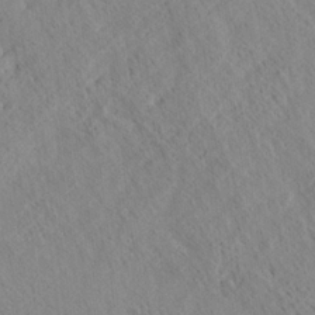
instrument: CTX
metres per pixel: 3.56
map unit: Ave
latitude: 21.2537
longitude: -140.1388
